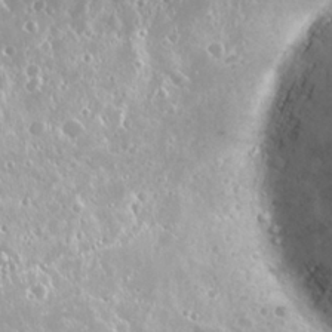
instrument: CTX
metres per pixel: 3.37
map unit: Nhu
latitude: 24.9135
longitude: -60.3467
